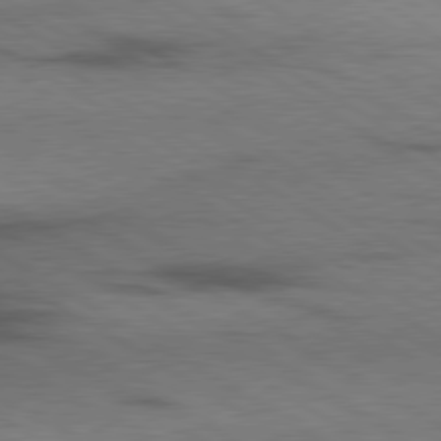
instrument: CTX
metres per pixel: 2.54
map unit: lApd
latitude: 79.8395
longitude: 167.6722
